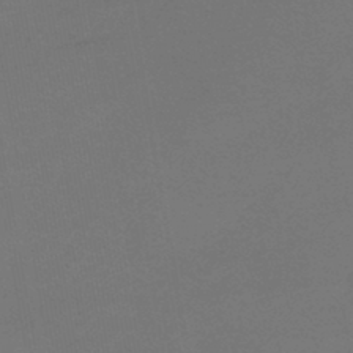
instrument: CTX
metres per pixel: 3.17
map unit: lHb
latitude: -43.6343
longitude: 75.1998
